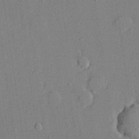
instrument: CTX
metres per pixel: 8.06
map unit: lHvf
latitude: 21.5371
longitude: 144.5574
